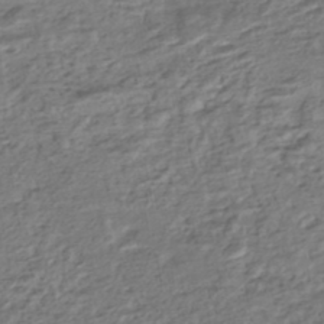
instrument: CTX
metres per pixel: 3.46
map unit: HNhu
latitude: -45.6911
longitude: 101.2564
